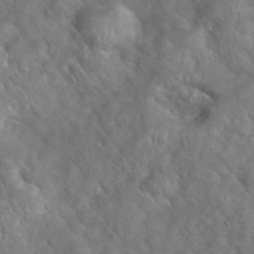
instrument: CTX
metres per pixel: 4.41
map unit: eHh
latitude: 39.5371
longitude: -57.6693
